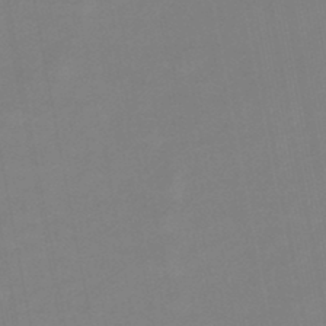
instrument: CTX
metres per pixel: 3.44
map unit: lHb
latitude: -45.9178
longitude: 74.9920
